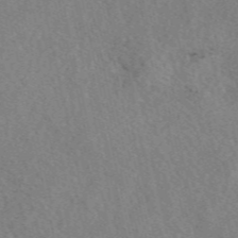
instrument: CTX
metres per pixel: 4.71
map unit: eAb
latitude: 48.7624
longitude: 107.1242
